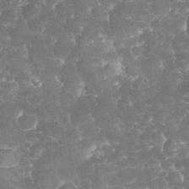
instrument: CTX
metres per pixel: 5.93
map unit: eHh
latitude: 32.1011
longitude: -64.1389
